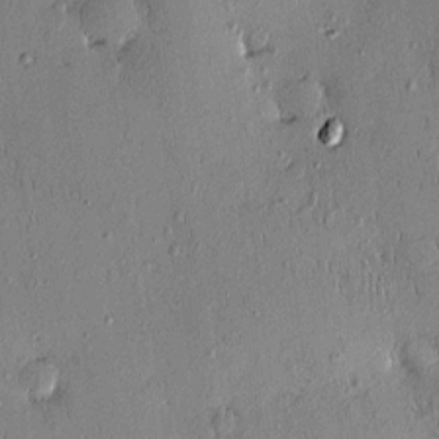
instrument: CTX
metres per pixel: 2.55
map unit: eHh
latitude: 0.3089
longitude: 15.5021
